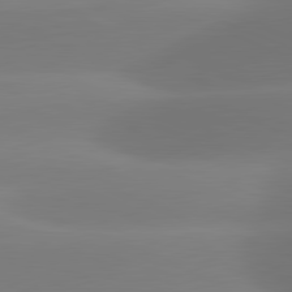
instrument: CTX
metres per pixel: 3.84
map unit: lApd
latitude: 81.4048
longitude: -161.9339
